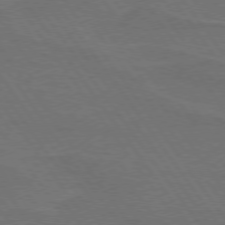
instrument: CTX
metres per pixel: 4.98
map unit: lApd
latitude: 74.8947
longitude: -56.8757
